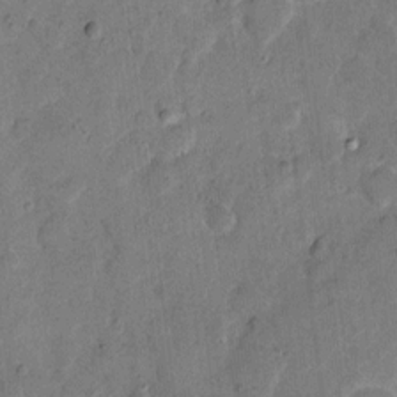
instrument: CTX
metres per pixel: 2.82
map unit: eHh
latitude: 11.6127
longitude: -64.7624
